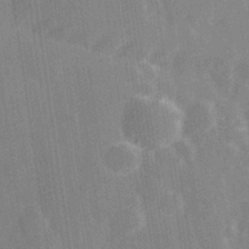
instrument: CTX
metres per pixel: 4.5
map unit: Hve
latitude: 28.2711
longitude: 147.2565
